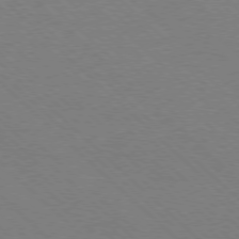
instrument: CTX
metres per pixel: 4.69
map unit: Ap
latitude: -78.4440
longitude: -87.1214
